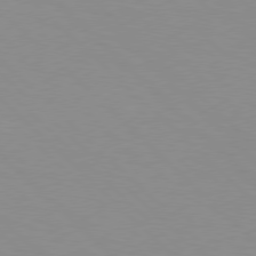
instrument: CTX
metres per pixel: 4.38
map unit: Hpe
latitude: 77.6127
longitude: -160.8191
